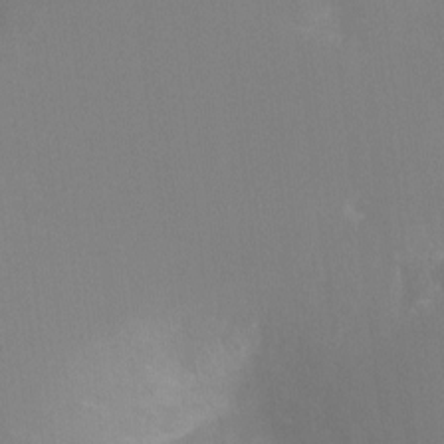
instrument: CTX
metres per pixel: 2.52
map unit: Ht
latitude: -11.4077
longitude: -45.7072
